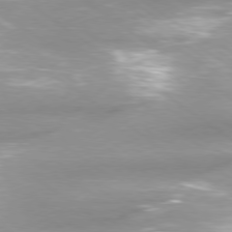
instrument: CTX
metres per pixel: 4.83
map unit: Ap
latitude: -79.6533
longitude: -66.8569
